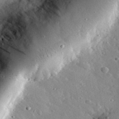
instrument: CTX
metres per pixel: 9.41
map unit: lHvf
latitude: 32.4601
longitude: -85.3293
